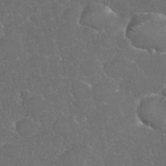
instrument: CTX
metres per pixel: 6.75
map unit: eHh
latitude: 36.7624
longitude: -61.5749
